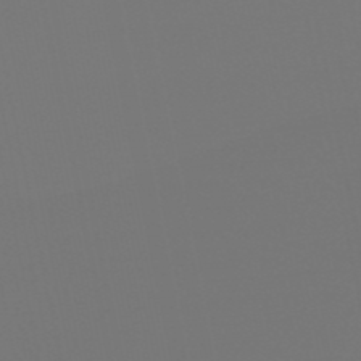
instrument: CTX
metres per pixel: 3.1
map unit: eHb
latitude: -50.8408
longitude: 69.8044
